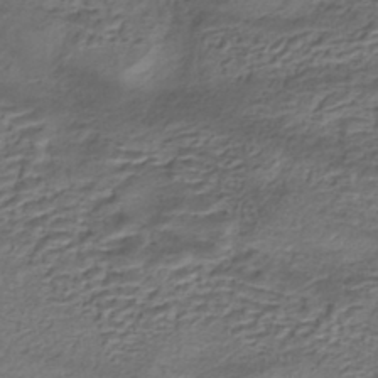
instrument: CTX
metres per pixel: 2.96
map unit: eHh
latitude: -42.8030
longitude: 117.5588
